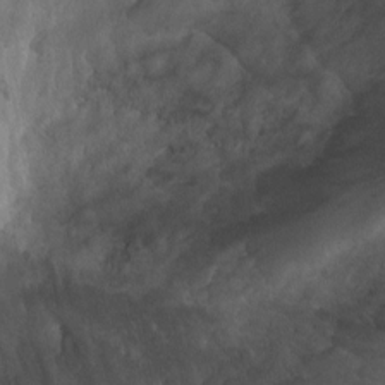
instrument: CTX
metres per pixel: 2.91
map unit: Ht
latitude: -1.6344
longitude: -19.9150
